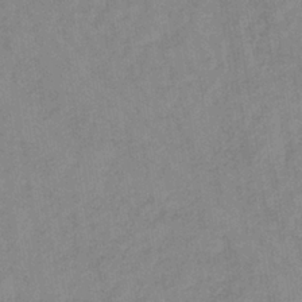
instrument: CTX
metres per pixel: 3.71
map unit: lHb
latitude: -36.3684
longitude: 70.8975
